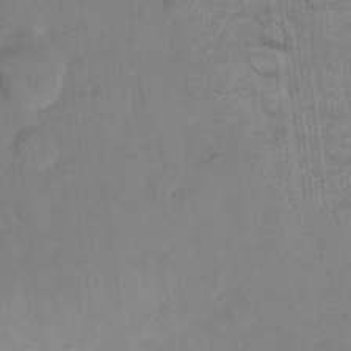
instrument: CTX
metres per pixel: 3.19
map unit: eHh
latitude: 12.0255
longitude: -65.5749
